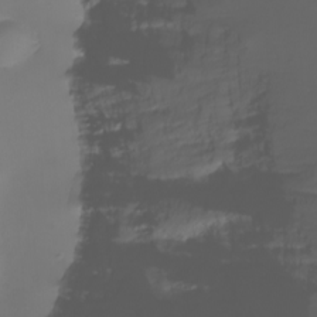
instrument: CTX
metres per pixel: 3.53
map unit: Nhu
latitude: -8.8786
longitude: -80.8380
